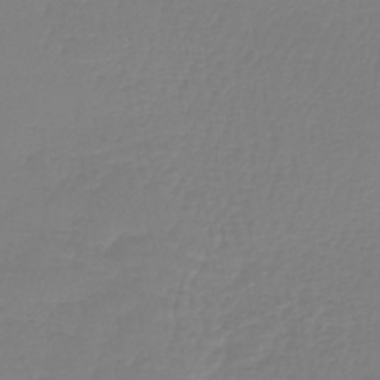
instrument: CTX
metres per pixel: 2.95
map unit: lHb
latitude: -41.9745
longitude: 60.3495
